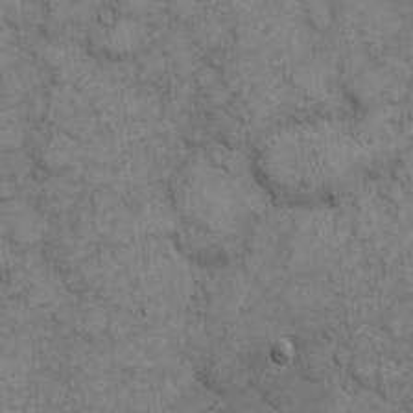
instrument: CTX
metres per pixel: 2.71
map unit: eHh
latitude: 7.1592
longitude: -65.3482
